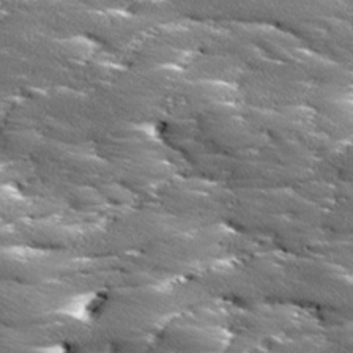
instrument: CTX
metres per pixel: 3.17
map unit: Ave
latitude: 18.3845
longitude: -136.7247
